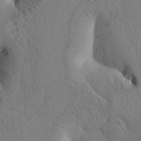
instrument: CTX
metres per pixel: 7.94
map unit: Htu
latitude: -2.9163
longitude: 169.2753
